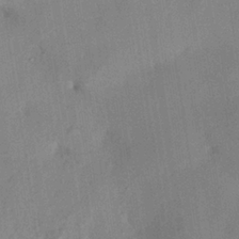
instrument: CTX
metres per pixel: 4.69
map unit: HNhu
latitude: 13.8206
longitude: 11.2187
